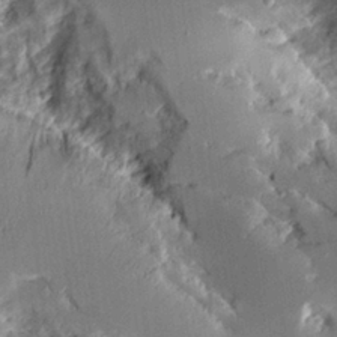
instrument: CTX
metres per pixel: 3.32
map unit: Aa
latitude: 10.5735
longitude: -126.0444
